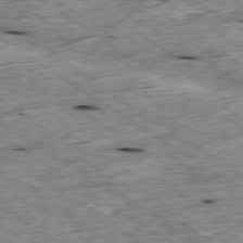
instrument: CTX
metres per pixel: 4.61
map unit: Ap
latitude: -79.4832
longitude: -86.9514
